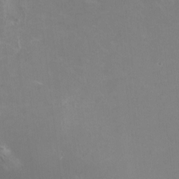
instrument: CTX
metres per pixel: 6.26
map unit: HNhu
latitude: -0.6141
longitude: -3.9150
